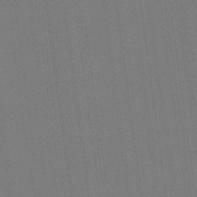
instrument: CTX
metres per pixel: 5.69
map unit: lAvf
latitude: 25.8772
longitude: -111.4616
